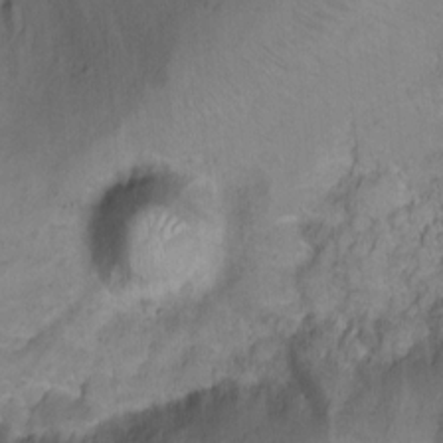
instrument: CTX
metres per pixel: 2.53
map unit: Ht
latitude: 6.0633
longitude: -36.4034
